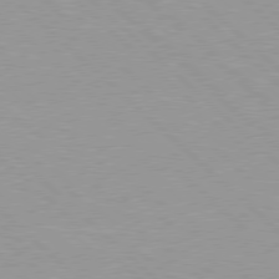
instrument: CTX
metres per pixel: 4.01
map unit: Hpe
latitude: 77.7260
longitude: -153.6127
